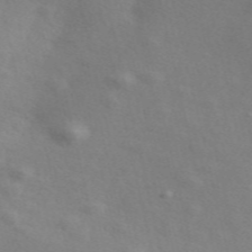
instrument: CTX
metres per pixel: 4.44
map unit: ANa
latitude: 51.6693
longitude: -71.1403
